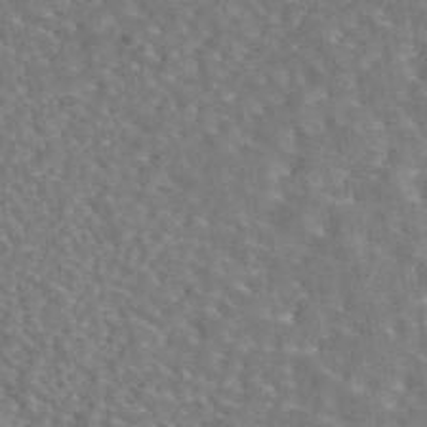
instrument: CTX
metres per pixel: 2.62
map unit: eAb
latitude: 44.5357
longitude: 110.7085
